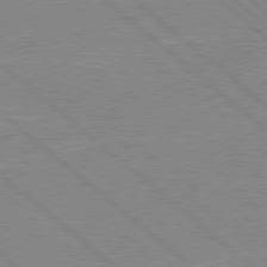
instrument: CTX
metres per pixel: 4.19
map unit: Hpe
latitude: 78.1578
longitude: -123.5560
